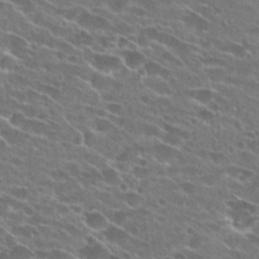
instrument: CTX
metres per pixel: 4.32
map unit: Hto
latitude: 25.0647
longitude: -43.2159
